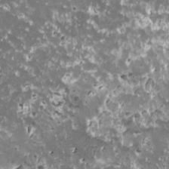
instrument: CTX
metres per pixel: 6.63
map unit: HNhu
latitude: 3.0836
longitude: 6.1983
